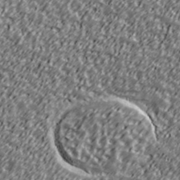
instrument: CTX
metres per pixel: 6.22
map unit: Ave
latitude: 41.2536
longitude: -113.4426
